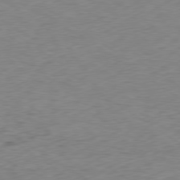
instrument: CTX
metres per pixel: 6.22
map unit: Hpe
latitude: -79.3131
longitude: 10.4251
